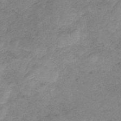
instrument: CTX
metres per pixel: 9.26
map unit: HNb
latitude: -33.2754
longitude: 60.2362
